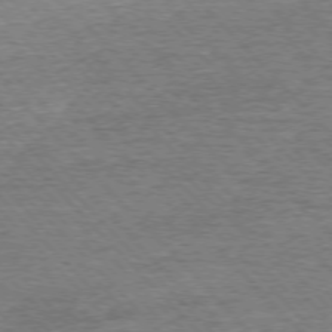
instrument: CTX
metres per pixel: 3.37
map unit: Ap
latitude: -76.5007
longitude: -96.8380
